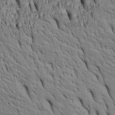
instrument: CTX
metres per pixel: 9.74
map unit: Htu
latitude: -3.9367
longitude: 152.1983
